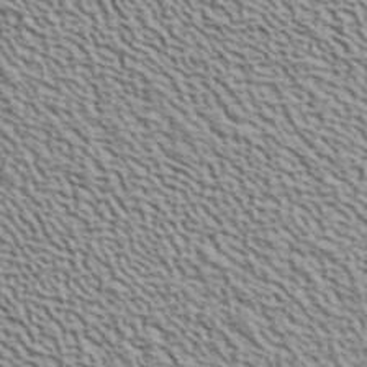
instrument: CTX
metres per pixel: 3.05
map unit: ANa
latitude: 40.9891
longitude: 29.4832
